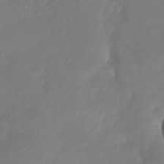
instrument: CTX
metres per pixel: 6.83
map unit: Nhu
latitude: -28.8597
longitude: -60.1389
